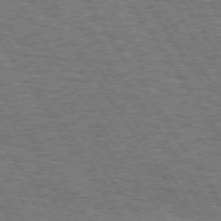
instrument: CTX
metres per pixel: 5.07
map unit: Hpe
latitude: 73.5560
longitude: -124.0633
